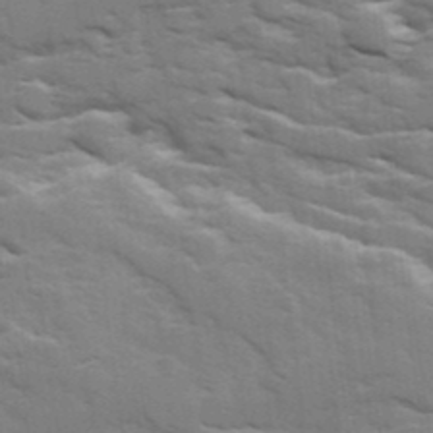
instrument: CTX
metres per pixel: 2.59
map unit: Ave
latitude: 18.0633
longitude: -129.7261
